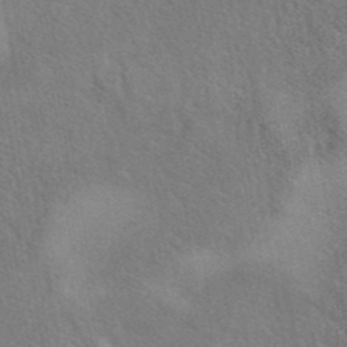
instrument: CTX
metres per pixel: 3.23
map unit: eAb
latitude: 42.4601
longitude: 110.1983
